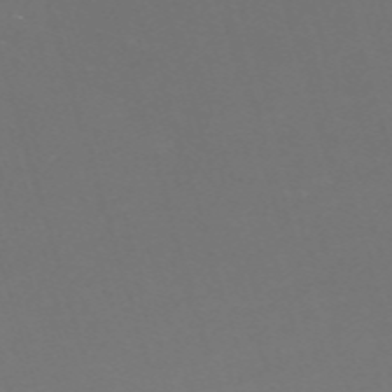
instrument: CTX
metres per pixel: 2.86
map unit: Nve
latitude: -59.8800
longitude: 60.2551
